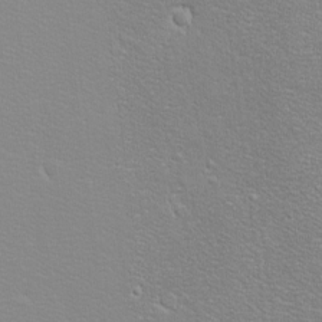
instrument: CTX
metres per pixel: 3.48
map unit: eHh
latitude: -8.4818
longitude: -70.4412
